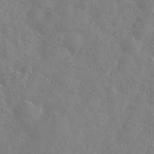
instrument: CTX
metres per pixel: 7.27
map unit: Nhu
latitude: 27.3293
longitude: -55.4993
